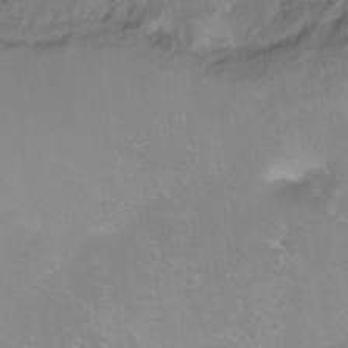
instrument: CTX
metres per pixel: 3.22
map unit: Ht
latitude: -5.6722
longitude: -36.7058
